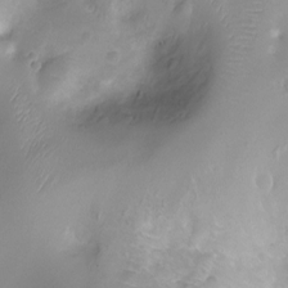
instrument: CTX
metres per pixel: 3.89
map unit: Nhu
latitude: -14.8219
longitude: -26.2712
